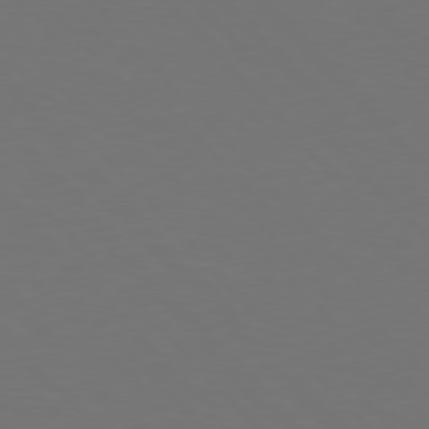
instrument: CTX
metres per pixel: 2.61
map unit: Hpe
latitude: 77.0269
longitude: -168.7624
